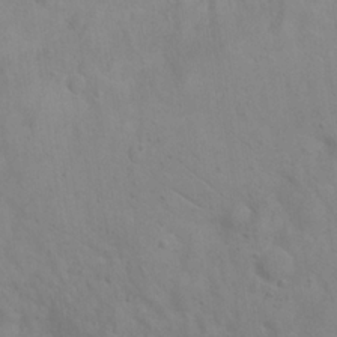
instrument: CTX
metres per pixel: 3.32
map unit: Nhu
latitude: 22.4601
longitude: -69.2348
